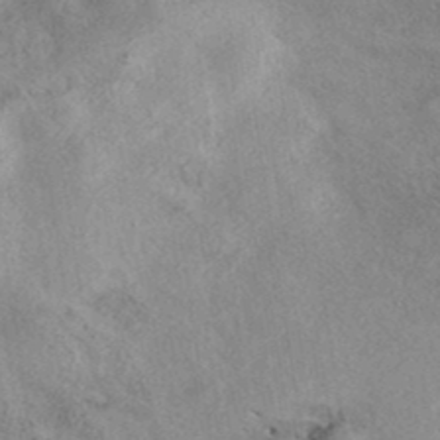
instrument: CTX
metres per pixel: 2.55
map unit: eAb
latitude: 39.2159
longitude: 113.1431
